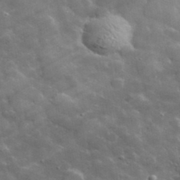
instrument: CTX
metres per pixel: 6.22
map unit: lHvf
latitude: 36.8758
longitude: -90.2334
